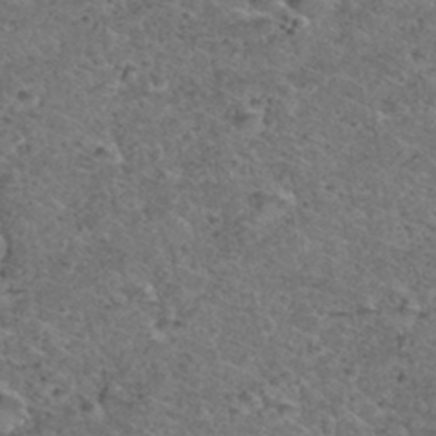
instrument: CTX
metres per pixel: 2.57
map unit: Hto
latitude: 35.8961
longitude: -48.0444
